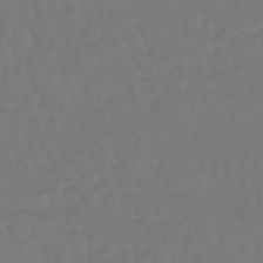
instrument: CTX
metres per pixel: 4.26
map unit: eHb
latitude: -47.0675
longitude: 81.3132
